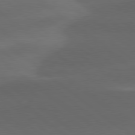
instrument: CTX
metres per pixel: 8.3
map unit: lApd
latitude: 78.8380
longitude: -48.5168
